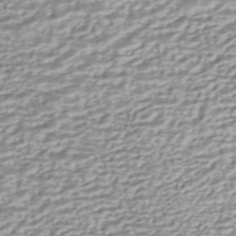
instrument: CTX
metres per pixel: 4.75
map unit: ANa
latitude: -44.5763
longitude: 105.1242
